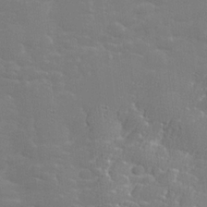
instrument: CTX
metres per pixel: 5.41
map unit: lHvf
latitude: 24.5356
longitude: 141.1998
